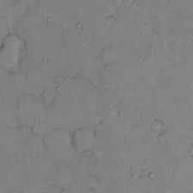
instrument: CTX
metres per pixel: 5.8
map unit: eHh
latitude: 0.0255
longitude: 16.8786
